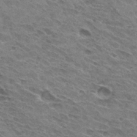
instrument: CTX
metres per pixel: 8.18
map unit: Hto
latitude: 31.9151
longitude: -45.2537
